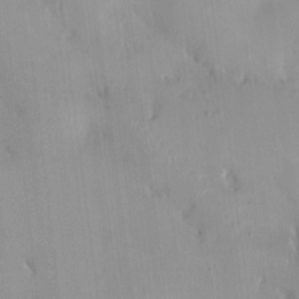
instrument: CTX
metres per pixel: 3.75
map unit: HNhu
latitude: 0.4790
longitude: -3.6316
